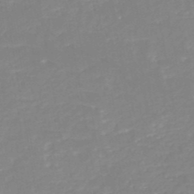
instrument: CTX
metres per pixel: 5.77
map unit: HNb
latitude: -49.3132
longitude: -44.9136
